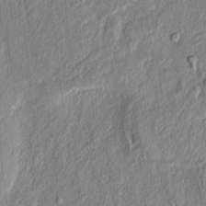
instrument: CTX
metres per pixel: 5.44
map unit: lAvf
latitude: 7.0836
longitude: 166.5574
